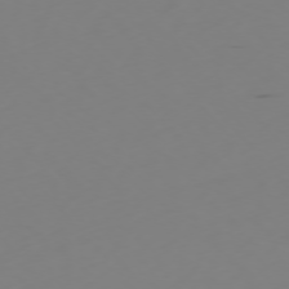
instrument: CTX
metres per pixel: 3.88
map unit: Ap
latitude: -76.0850
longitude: -65.9528
